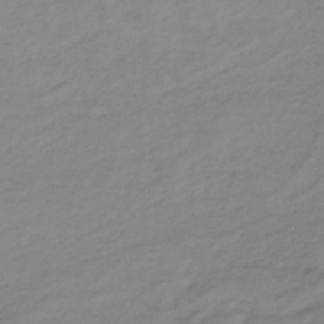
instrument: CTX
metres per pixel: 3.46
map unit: lHb
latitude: -34.5952
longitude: 70.4251
